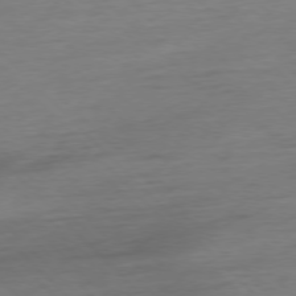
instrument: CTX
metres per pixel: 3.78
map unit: Hpe
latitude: -77.5021
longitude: -14.1956
